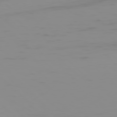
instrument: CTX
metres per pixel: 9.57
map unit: Hpe
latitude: 77.3292
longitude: -177.1025
